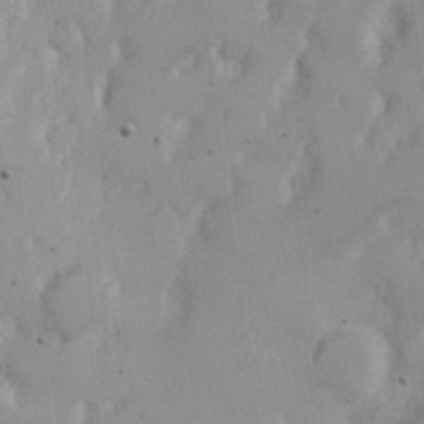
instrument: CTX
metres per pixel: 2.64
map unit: Nhu
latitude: 21.4238
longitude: -71.8394
